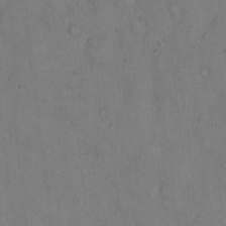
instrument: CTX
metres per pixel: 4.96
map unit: eHh
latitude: 14.0633
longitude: -62.8002
